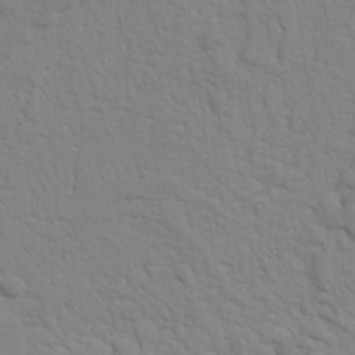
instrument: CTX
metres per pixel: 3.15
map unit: Nhu
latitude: 17.5749
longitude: -78.5924
